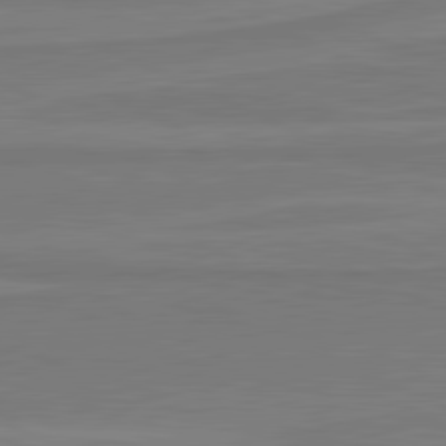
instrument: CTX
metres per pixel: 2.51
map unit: lApd
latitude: 81.5560
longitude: 169.9745
